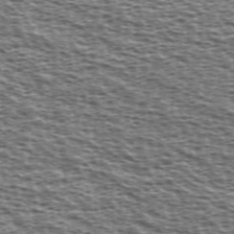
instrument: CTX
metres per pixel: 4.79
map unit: Ave
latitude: 38.6301
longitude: -112.5168
